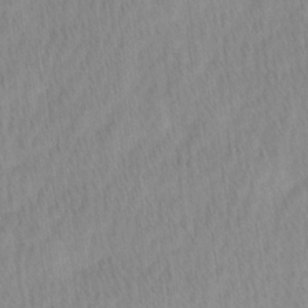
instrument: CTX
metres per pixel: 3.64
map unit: Ave
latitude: 11.8395
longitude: -107.0836
